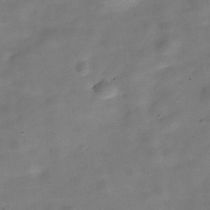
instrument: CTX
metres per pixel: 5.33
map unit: Hve
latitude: -30.4440
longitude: 92.5007
